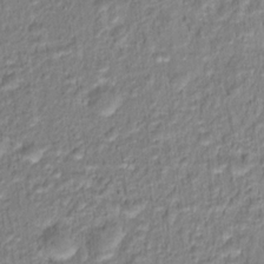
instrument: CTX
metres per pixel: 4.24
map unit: Hto
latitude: 16.6491
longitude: -37.3104
